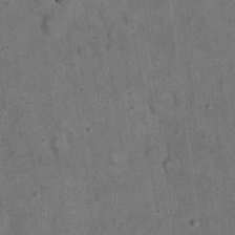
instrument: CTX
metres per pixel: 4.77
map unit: eHh
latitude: 20.1200
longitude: -60.9324
